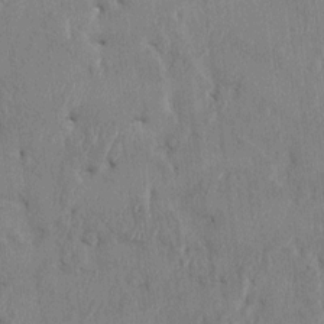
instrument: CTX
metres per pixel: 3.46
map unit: HNhu
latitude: 4.5357
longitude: -6.5357
